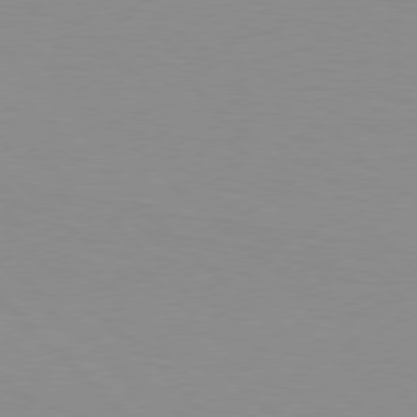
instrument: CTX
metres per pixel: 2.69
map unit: Hpe
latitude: 77.7071
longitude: -160.5734
